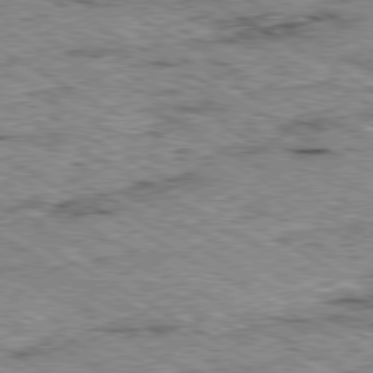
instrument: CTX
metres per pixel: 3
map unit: Ap
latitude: -80.3307
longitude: -48.3845
